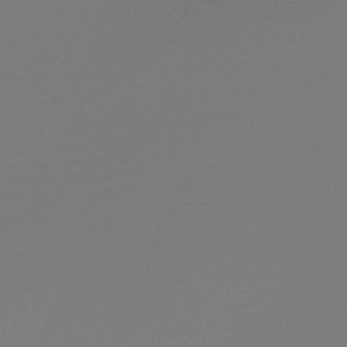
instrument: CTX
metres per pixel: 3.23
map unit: Nve
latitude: -56.8408
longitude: 62.4818
